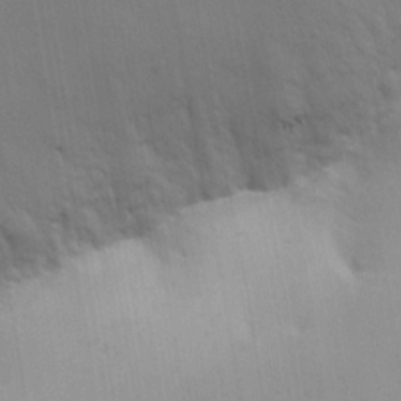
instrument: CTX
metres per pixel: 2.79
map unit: lHvf
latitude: 20.4223
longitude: 142.4629
